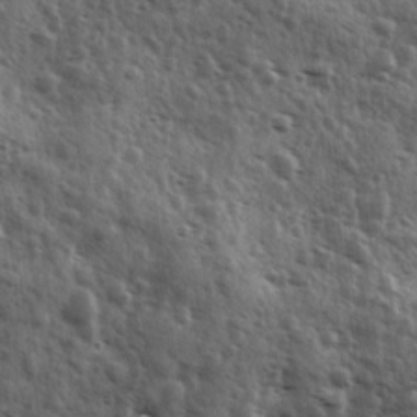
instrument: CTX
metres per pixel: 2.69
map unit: Ave
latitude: 11.4238
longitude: -102.9702
